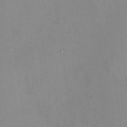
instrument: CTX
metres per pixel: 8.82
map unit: HNhu
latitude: 5.6127
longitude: 9.4454
